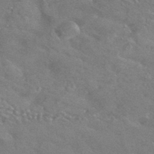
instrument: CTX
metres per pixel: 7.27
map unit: HNhu
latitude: -42.8785
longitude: 92.7085
